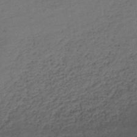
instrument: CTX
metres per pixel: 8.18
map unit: lHb
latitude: -34.3873
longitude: 65.1809
